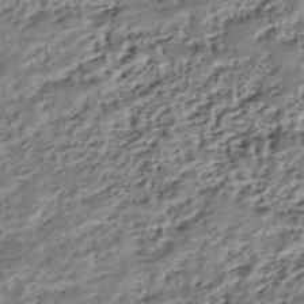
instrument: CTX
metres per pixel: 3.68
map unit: HNhu
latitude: -42.9541
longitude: 105.7666
